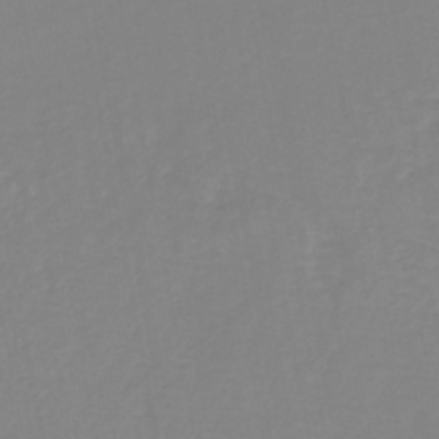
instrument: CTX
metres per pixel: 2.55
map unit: lHb
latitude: -40.5574
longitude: 65.0298
